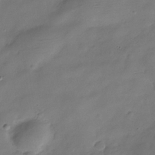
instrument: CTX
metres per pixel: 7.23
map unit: Hve
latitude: -31.9367
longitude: 93.4265
